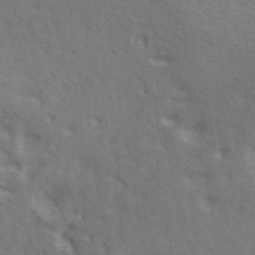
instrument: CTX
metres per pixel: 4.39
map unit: ANa
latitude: 39.6316
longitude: 19.7100
